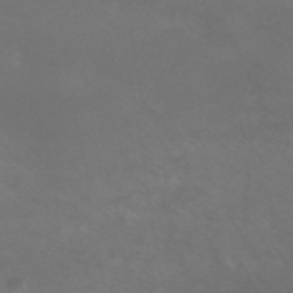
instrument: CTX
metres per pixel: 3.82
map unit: ANa
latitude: 36.0444
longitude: 13.9556
